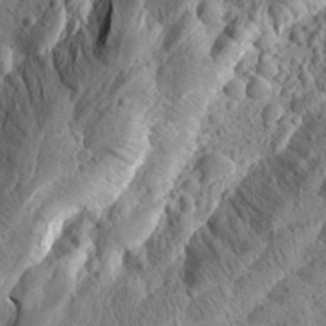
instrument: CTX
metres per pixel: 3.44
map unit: Aa
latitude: 24.5923
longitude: -143.9717
